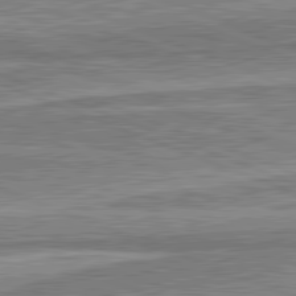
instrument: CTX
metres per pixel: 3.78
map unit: lApd
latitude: 81.9528
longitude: 167.5588
